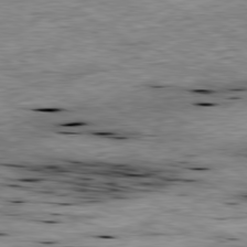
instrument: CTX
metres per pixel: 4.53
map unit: Ap
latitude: -80.7086
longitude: -89.3860
